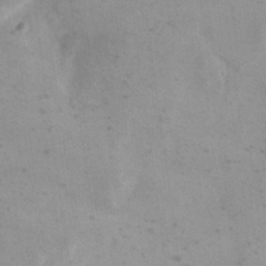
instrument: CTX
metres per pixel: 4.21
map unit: eHh
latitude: 20.4034
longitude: -64.4790
